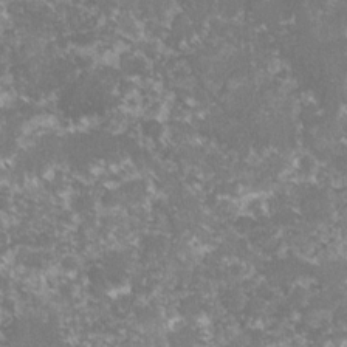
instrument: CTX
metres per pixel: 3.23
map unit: lHvf
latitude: -16.2362
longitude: -100.6113
